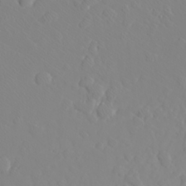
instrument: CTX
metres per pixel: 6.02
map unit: Aa
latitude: 24.5734
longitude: -146.2901
